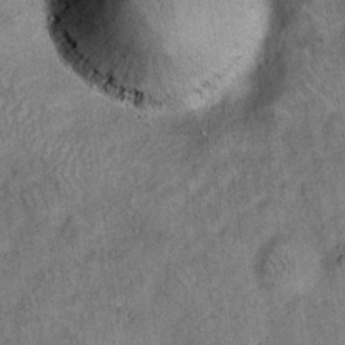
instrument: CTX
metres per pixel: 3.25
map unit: eHh
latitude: 15.9906
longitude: -65.7072
